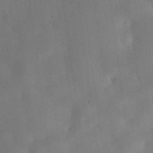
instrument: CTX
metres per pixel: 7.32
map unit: eHh
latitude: 25.8961
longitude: -69.1781
